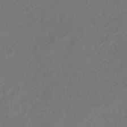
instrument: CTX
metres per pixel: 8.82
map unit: eHb
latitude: -35.4076
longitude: 78.7841
